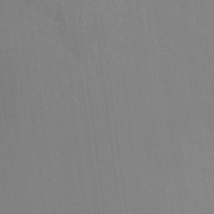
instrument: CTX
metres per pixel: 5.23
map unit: Hto
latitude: -13.1998
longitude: -40.1766
